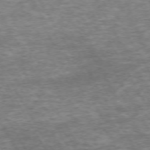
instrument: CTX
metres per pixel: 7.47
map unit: Hpe
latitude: -72.0283
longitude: 13.6155
